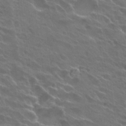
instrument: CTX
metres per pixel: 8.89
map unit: Hto
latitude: 27.5749
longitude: -41.8016
